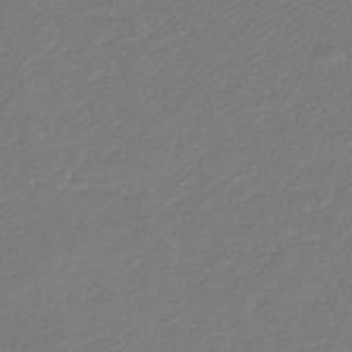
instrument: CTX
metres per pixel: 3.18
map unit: lHb
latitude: -45.8233
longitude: 60.2362
